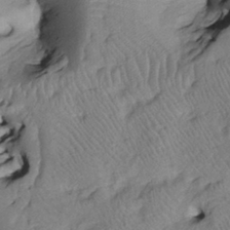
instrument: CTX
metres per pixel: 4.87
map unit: Htu
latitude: -6.8030
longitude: 152.7463
